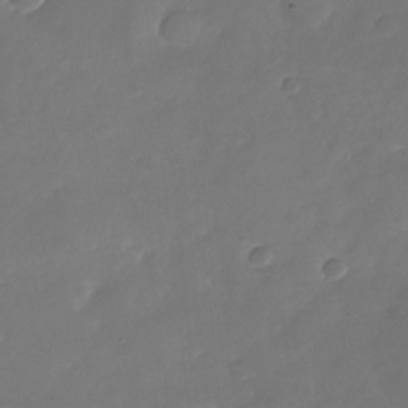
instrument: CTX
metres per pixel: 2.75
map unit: Nhu
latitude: -23.9745
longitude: -69.5938
